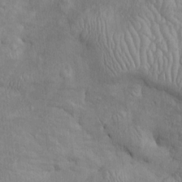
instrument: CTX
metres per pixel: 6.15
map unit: Htu
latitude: -5.6722
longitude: 156.9164
